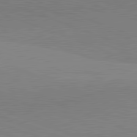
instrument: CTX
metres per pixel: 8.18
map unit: lApd
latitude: 81.9150
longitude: 136.0283
